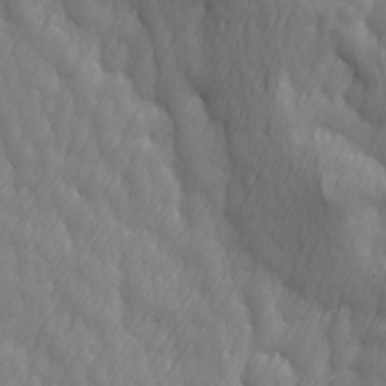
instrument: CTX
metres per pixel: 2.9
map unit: Ave
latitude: 13.3671
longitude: -105.5371
